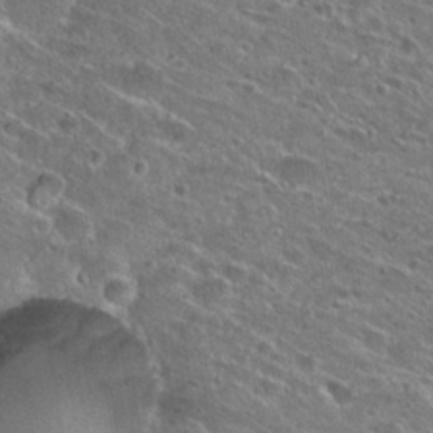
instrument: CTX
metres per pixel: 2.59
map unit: Hto
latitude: 25.6127
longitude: -46.9325
